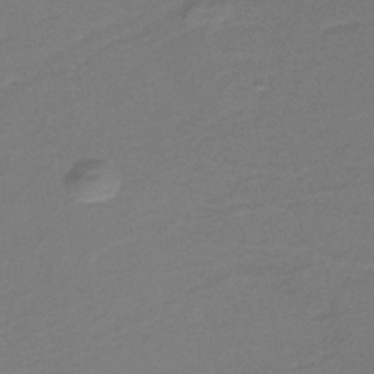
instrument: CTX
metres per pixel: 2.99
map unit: HNb
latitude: -36.6896
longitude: 53.4076
